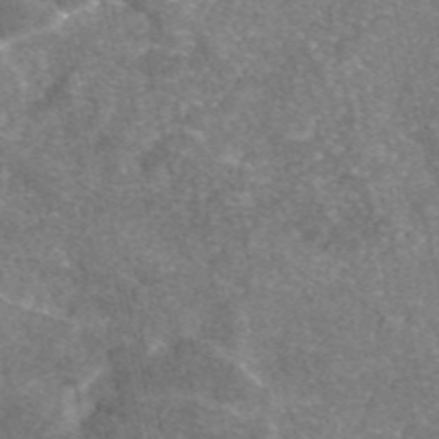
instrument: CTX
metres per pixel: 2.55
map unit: eAb
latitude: 46.6113
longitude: 105.1053
